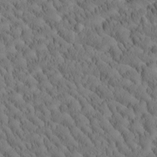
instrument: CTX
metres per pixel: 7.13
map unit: Htu
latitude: -4.3684
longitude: 173.5399
